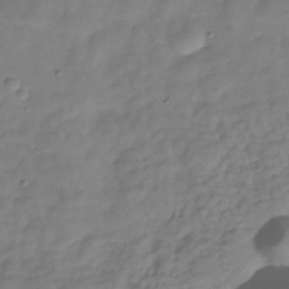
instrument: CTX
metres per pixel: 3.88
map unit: Hve
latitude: -30.0850
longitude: 94.0094
